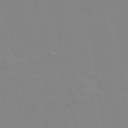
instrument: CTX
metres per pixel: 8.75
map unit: Ave
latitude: 12.9514
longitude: -134.1577
